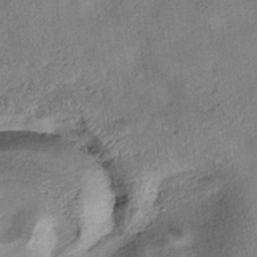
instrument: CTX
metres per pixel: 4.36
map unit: eHh
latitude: -41.1242
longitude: 120.1417
